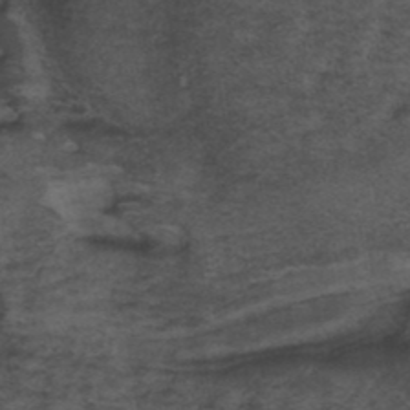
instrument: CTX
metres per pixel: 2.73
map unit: ANa
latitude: 39.9150
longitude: 29.0298
